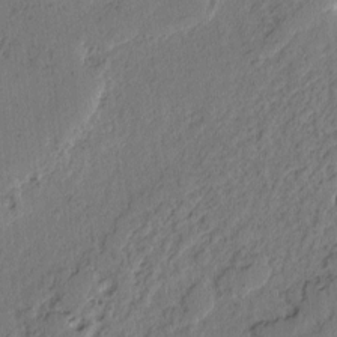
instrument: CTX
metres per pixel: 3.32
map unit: lAvf
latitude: -2.5951
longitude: -106.9703
